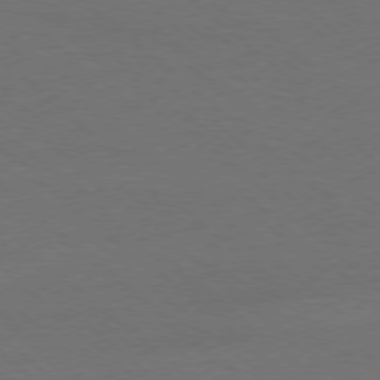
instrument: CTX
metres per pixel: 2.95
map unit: Ap
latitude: -78.5007
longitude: -85.8017
